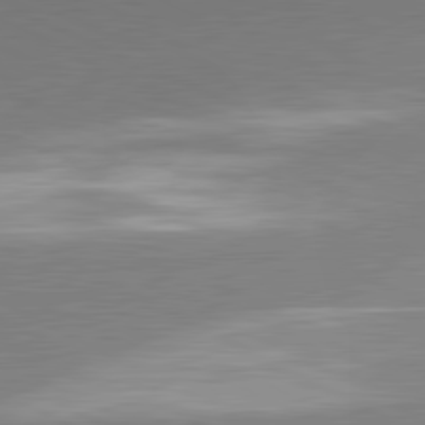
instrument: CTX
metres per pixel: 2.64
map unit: lApd
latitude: 81.2537
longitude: 163.3887
